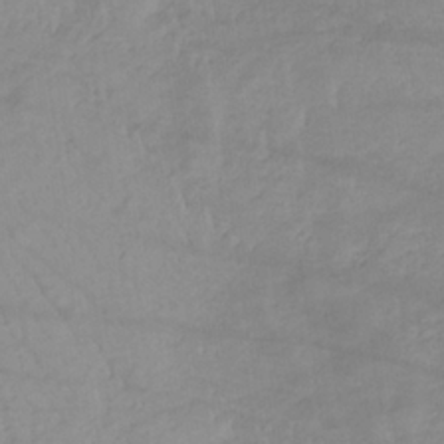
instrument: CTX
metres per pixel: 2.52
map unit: lHb
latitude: -33.8423
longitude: 70.5385
